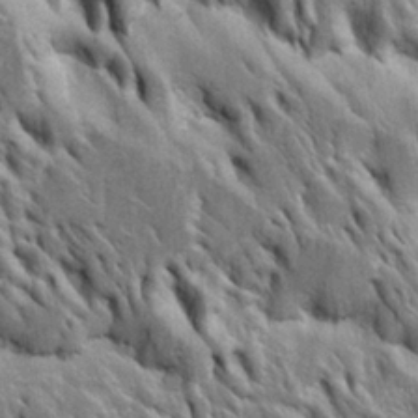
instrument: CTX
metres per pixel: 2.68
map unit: Htu
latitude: -3.9178
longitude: 150.6329
